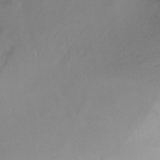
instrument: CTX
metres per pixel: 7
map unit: Ht
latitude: -10.8408
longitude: -44.3845
